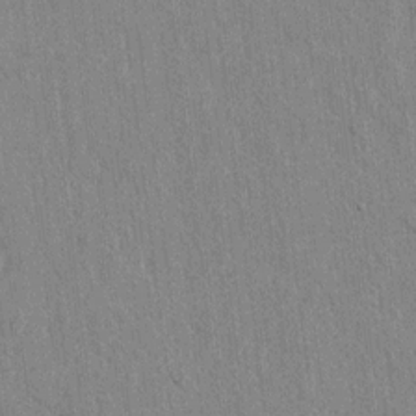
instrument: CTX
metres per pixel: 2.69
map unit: lAvf
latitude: 7.5938
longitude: 166.7085
